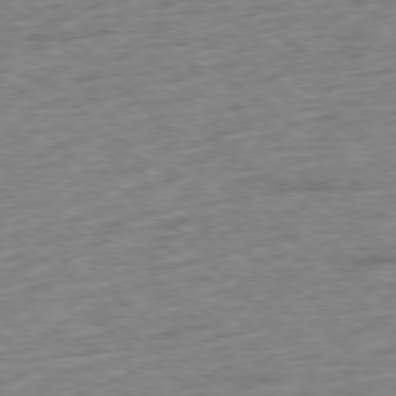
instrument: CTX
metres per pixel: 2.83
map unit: Ap
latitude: -78.2172
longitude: -91.9150
